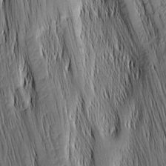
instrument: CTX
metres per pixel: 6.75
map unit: Nhu
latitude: -4.9919
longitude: -151.5560
